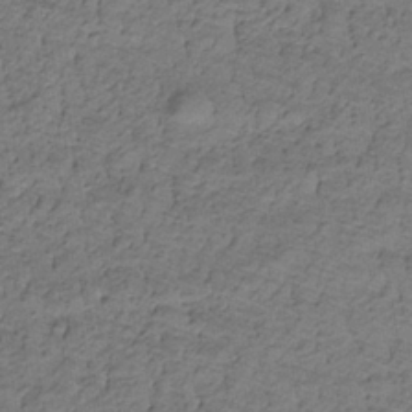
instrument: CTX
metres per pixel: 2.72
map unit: lHb
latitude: -32.5574
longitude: 65.3510
